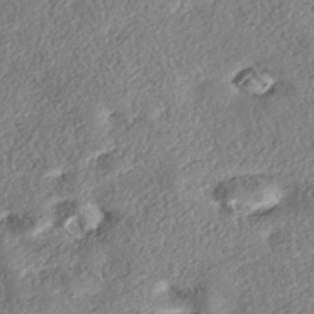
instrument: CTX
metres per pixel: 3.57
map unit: eHh
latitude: -42.3873
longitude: 121.4643
